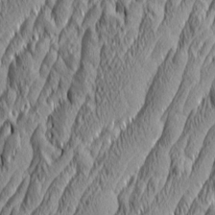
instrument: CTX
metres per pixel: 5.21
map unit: Aa
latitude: 6.3467
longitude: -129.1025
